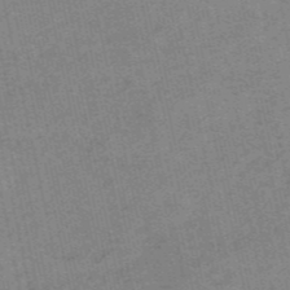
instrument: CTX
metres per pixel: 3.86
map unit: HNb
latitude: -54.1417
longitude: -42.6868
